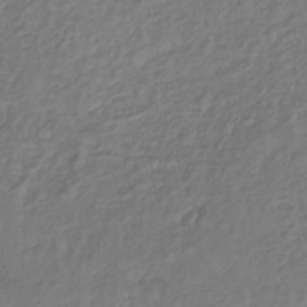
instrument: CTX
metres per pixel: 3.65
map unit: lHb
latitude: -39.1242
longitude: 71.3132
